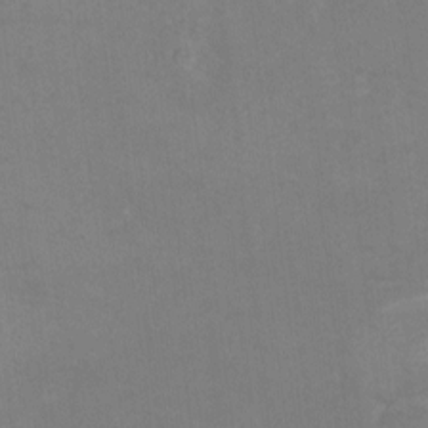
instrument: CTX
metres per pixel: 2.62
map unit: Nhu
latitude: -6.1039
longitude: -78.9136
